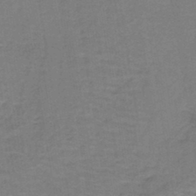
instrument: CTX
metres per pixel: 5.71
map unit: lHb
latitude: -42.3873
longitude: 53.1998
